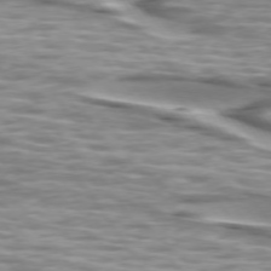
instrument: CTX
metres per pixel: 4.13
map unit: lApd
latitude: 74.5924
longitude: -57.4615
